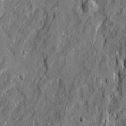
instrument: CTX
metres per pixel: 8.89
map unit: Ave
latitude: 20.9703
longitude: -129.5182
